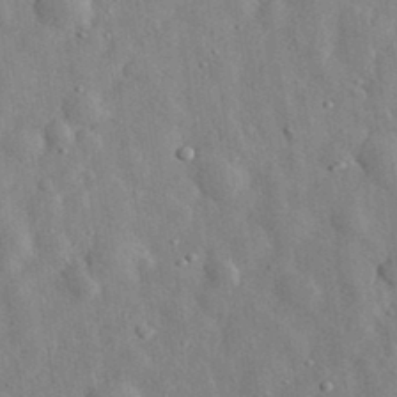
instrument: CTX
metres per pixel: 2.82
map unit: eHh
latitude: 32.8947
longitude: -77.9150
